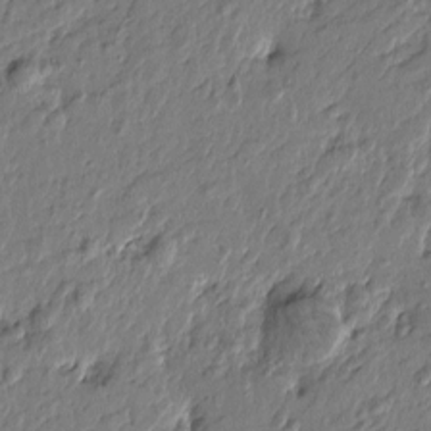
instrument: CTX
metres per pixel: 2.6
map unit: Htu
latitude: -5.3131
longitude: 179.1809
